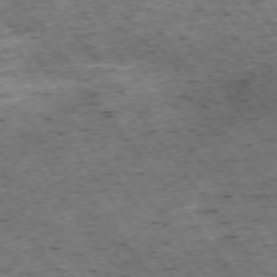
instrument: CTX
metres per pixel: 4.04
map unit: Hpe
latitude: -75.1620
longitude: 4.3684
